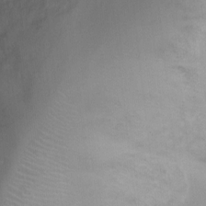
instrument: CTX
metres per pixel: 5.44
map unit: Ht
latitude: -4.4818
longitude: -19.1592
